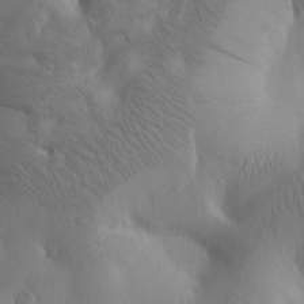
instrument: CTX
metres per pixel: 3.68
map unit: Htu
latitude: -0.6141
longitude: 171.1431
